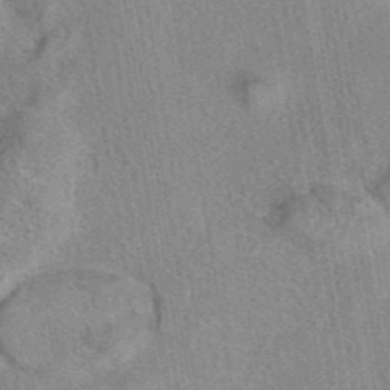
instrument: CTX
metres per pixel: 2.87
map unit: eAb
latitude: 42.6491
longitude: 104.0472
